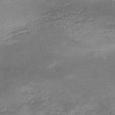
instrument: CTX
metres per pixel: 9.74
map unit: Nhe
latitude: -47.9178
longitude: -170.8569
